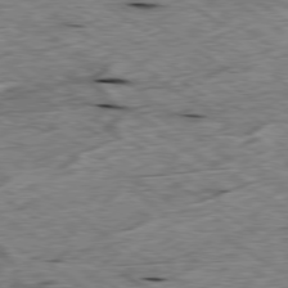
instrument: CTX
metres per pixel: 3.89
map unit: Ap
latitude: -79.4643
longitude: -87.0269
